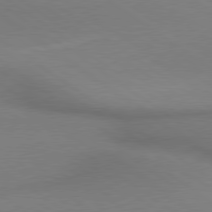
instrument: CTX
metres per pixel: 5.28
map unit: lApd
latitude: 79.1026
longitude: 178.5573
